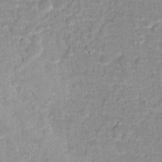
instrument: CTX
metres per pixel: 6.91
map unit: Hto
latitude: 16.1011
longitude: -38.8380
